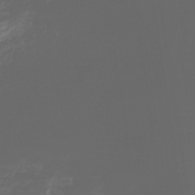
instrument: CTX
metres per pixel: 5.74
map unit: HNhu
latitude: -43.5399
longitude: 103.7289
